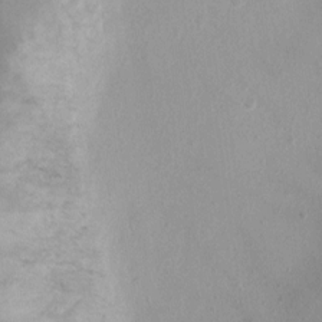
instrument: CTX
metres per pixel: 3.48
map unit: Ht
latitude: -4.2739
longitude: -19.4426
